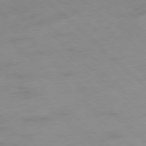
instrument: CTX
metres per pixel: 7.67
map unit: Hpe
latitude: -78.4062
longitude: -18.6301
